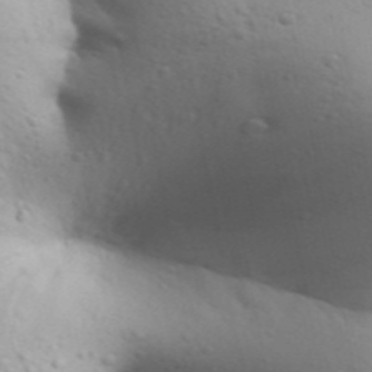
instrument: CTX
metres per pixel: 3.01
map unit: Aa
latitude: 29.5371
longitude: -146.2901
